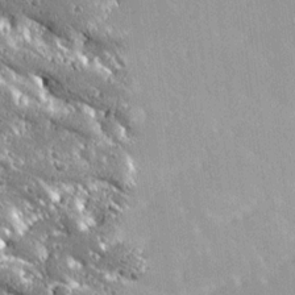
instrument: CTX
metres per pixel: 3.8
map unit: Ave
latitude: 19.8205
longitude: -136.7813
